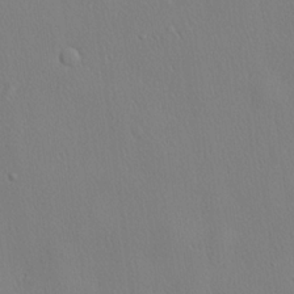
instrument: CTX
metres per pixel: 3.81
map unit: lHvf
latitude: 20.6869
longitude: 142.0283
